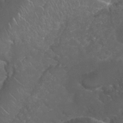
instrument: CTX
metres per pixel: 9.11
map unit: Nhu
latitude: 27.2537
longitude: -60.8380
